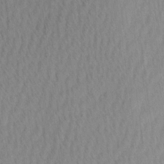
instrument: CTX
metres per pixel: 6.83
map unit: Ave
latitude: 11.8206
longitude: -107.2537
